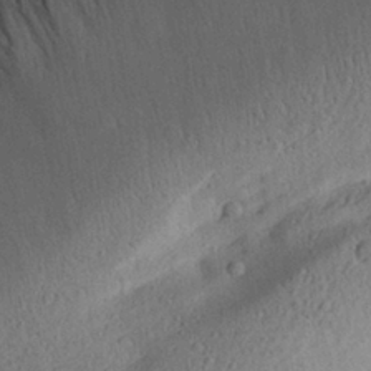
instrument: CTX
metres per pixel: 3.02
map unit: Aa
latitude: 28.6679
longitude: -144.1200
